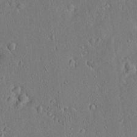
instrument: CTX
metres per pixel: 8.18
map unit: lAvf
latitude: 7.7639
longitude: 168.5762
